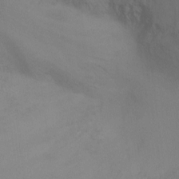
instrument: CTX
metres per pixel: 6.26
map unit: Ht
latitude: -8.6518
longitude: -28.7057
